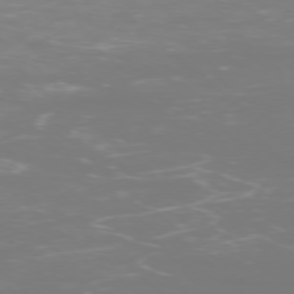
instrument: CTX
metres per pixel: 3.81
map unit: Ap
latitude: -77.1053
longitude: -80.6868
